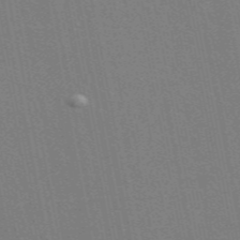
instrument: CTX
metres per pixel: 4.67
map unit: ANa
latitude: 49.3482
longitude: -75.6883
